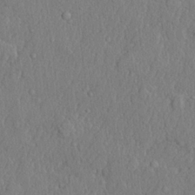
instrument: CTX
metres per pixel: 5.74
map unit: lHvf
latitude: 21.8584
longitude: 142.6140
